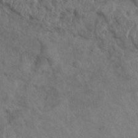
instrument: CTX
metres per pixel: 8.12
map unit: Nhu
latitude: -30.9730
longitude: -62.0444
